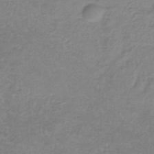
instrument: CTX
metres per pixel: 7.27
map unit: lHb
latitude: -36.0094
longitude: 72.6518
